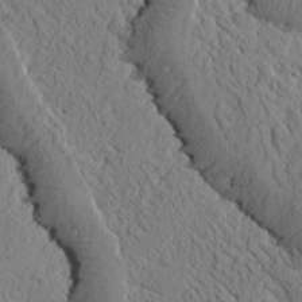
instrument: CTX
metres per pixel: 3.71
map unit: Htu
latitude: -0.4629
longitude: 175.4265
